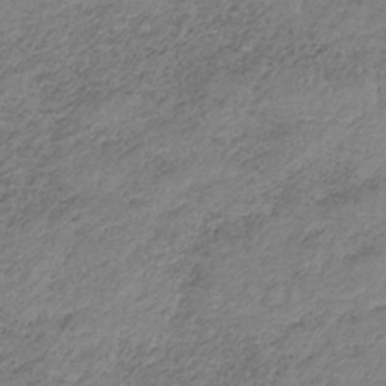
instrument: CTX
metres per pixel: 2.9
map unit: HNb
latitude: -33.9178
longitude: 61.4077
